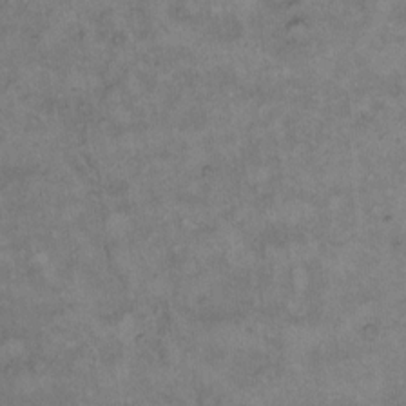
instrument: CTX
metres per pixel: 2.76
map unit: Hto
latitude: 10.1389
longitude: -60.1200
